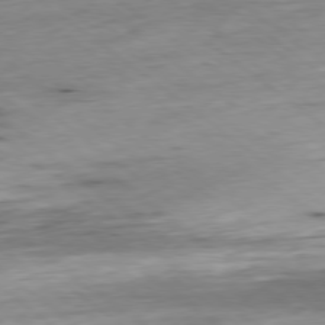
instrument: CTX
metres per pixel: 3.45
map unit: Hpe
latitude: -78.8597
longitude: 11.7478
